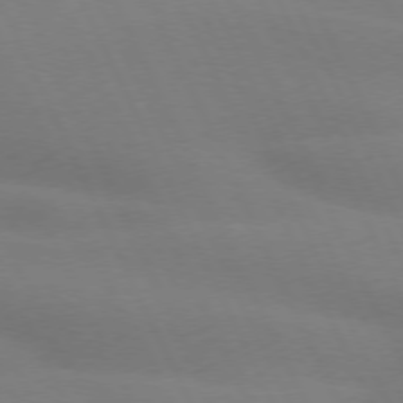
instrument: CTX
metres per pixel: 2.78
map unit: lApd
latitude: 73.4616
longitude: -48.0822
